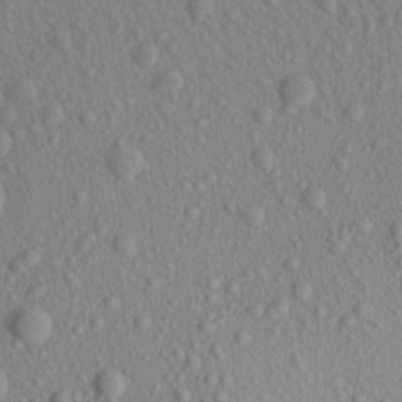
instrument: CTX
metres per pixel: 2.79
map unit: Aa
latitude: 16.3656
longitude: -143.9528
